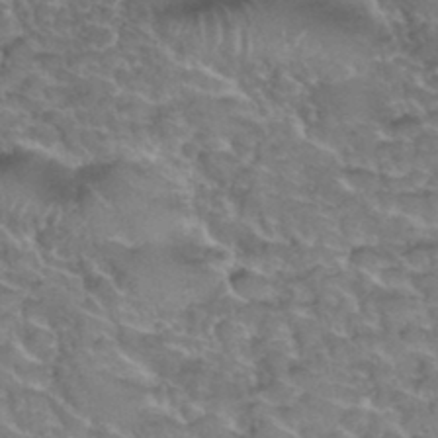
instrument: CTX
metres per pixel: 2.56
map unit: Hto
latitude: 35.7449
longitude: -45.2915
